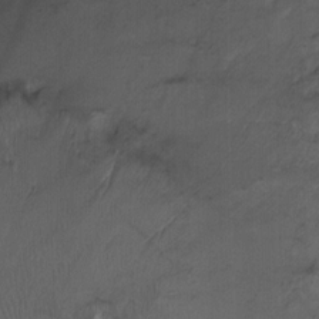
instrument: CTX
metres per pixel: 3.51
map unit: Ht
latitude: -1.2187
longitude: -15.1970
